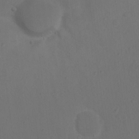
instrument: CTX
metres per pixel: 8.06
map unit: Nhu
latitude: 12.4034
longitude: -27.7828
